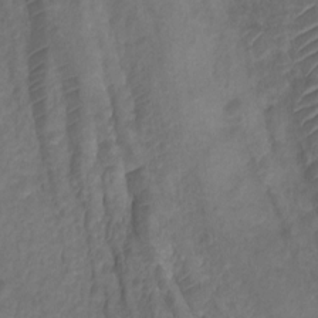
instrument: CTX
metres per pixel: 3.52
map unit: Ht
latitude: 0.6112
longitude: -34.8191
